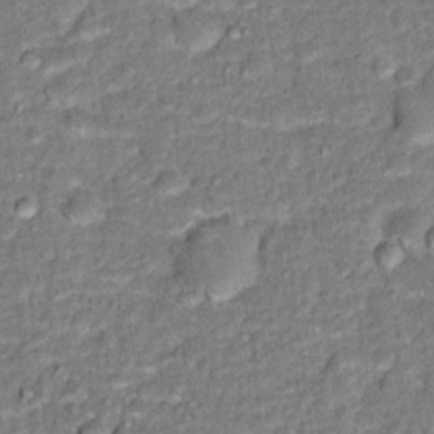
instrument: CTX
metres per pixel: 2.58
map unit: Hto
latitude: 15.4427
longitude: -38.5735
